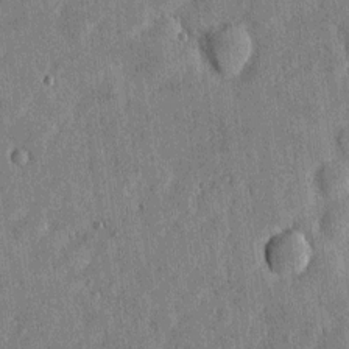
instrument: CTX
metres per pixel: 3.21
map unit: eHh
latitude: 5.8772
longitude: -72.1200
